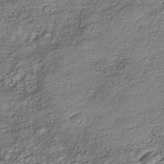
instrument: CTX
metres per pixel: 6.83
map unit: Nhe
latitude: -41.0486
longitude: -111.3482
